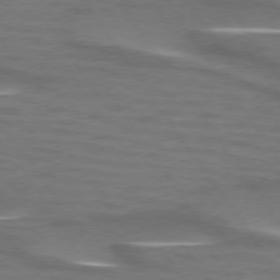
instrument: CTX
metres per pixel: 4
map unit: lApd
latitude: 73.9906
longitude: -51.9906
